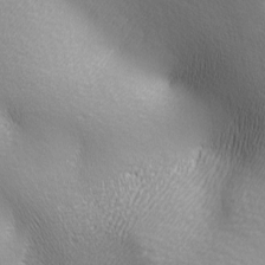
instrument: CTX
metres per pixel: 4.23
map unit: lAa
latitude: -5.8044
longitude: -121.8206
